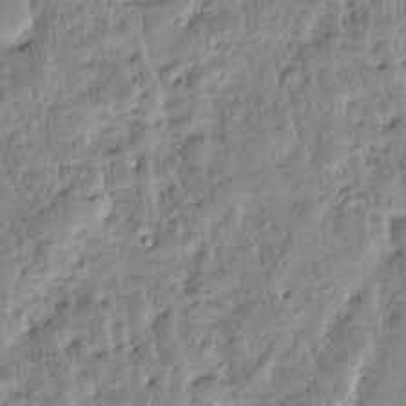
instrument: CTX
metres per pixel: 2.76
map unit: Htu
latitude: -4.8030
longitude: 172.9730
